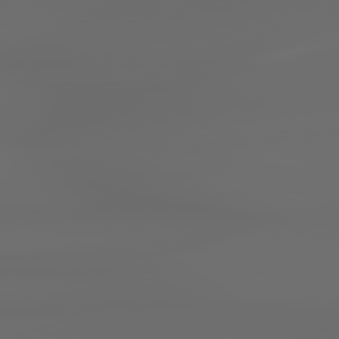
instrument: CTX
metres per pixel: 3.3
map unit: lApd
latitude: 79.0837
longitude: -138.7813
